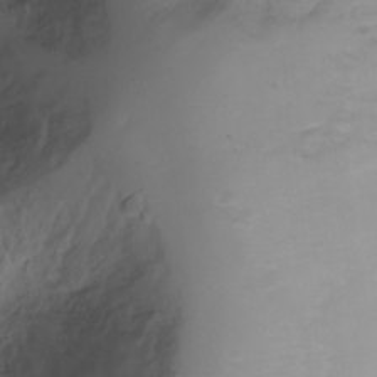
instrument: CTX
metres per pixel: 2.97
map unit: Ht
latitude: -3.9745
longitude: -29.1592
